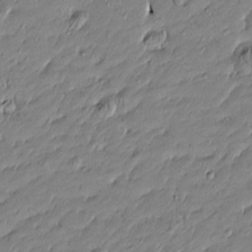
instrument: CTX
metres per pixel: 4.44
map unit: Htu
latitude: -5.6533
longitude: 176.9920
